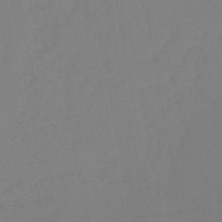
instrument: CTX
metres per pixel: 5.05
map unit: lHb
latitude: -44.9731
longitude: 55.7856
